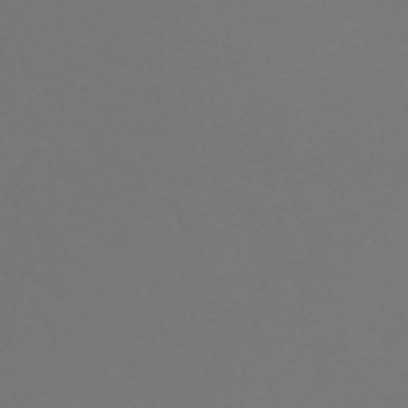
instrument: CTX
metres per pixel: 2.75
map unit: Nve
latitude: -59.5966
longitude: 60.0283
